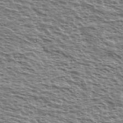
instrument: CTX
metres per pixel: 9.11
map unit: Ave
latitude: 37.6505
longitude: -112.6679
